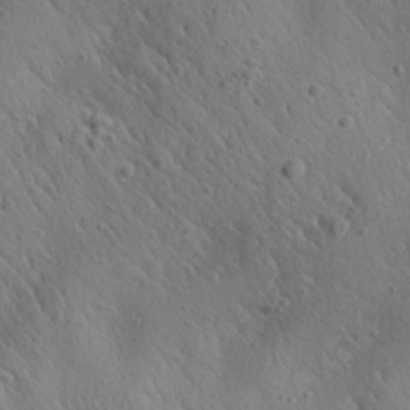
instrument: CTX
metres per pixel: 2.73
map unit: Aa
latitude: 26.1767
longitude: -142.4601
